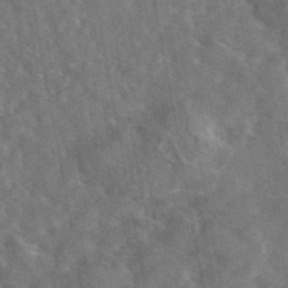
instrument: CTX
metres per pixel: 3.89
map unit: eAb
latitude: 45.1214
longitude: 116.4440
